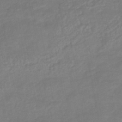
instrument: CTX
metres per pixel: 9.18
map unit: HNhu
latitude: -45.9745
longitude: 94.0850
